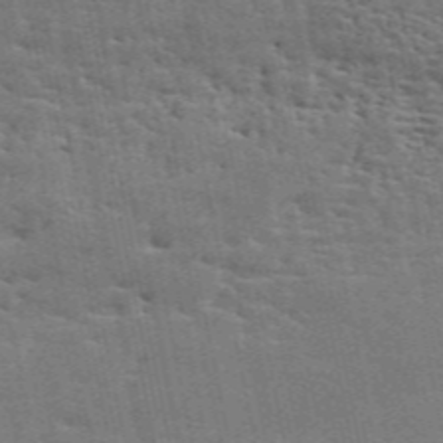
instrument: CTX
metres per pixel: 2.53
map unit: ANa
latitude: 50.2711
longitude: -82.0822
